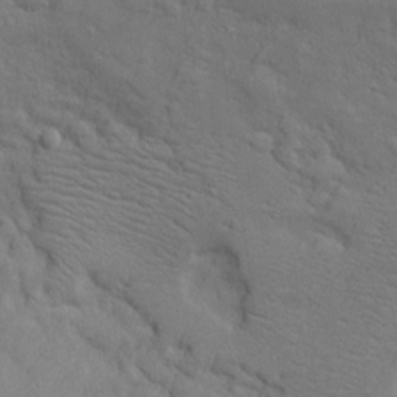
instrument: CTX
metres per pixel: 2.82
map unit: Htu
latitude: -6.6707
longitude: 160.5196
